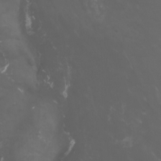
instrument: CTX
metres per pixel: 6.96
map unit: Nhu
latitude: -11.5777
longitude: -74.9136
